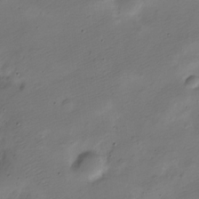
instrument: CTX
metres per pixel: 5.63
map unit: Nve
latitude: -24.5196
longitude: 105.7477
